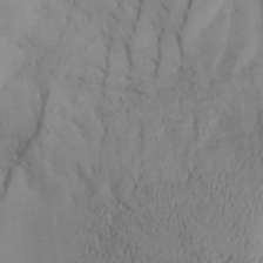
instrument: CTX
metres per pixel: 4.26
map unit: Aa
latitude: 26.9703
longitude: -131.9340
